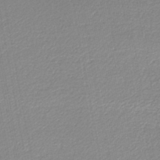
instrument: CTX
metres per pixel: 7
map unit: lHb
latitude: -44.2551
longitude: 62.0094
